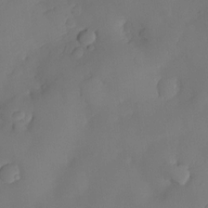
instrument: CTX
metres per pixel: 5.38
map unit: eHh
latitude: -23.7667
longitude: 15.7100
